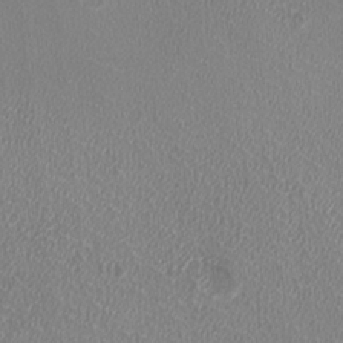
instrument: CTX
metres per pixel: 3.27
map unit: HNhu
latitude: -2.3117
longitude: -1.3670
